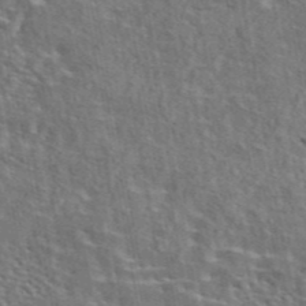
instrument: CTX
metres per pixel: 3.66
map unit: eAb
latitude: 43.8206
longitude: 113.6155
